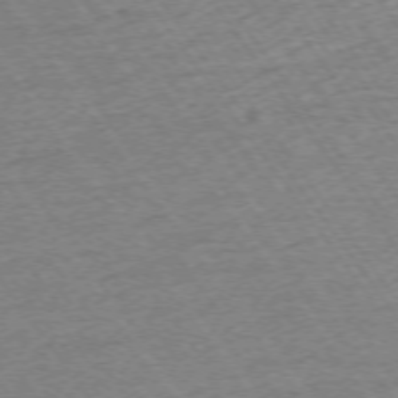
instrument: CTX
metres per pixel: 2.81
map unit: Ap
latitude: -74.0850
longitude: -82.7246
